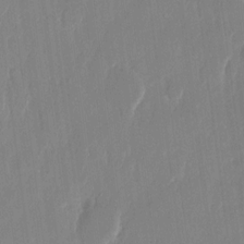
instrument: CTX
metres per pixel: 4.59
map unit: eHh
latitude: 12.4601
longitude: -70.7624
